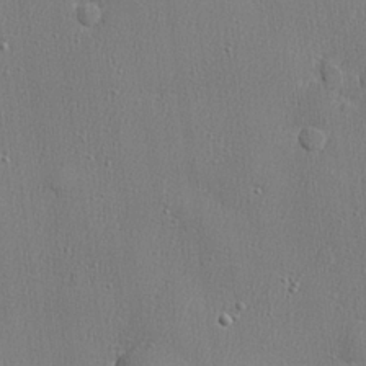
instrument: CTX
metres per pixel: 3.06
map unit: lHvf
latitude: 23.5749
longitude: 141.4832
